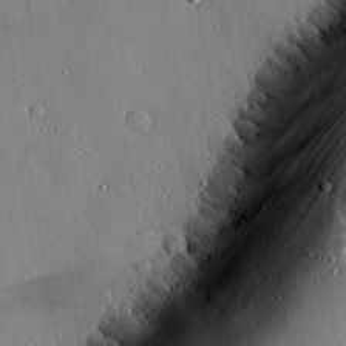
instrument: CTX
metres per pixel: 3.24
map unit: eHh
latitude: 23.8961
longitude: -90.4223
